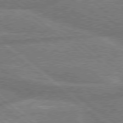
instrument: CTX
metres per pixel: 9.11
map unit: Hpe
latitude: 78.4034
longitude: -158.3278
